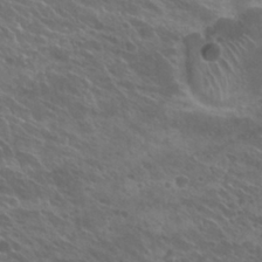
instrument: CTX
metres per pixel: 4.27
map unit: Hto
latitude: 25.7449
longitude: -39.8772
